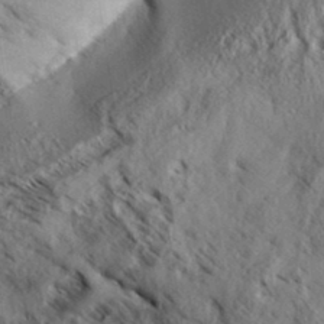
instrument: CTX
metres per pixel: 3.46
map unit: Aa
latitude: 33.3104
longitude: -137.9528
